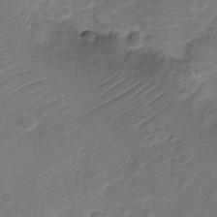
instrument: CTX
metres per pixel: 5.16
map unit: Nve
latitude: -20.0094
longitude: 103.0675
